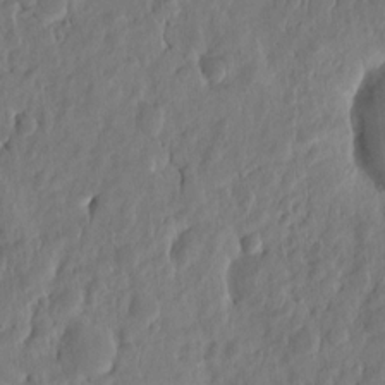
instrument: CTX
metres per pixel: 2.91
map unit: eHh
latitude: -1.5211
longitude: 14.6708
